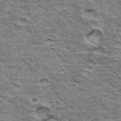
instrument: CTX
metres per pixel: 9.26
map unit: Hto
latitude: 35.2914
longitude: -43.0270
